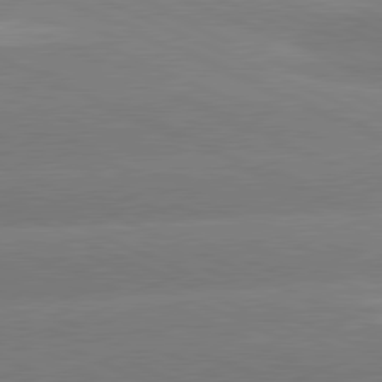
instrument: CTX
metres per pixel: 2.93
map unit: lApd
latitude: 81.1970
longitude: -155.9717
